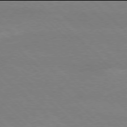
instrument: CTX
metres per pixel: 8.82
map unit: Ap
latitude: -78.0094
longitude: -86.9891
